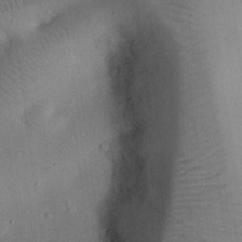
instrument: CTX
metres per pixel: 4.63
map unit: eHh
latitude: 25.5182
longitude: -69.1592
